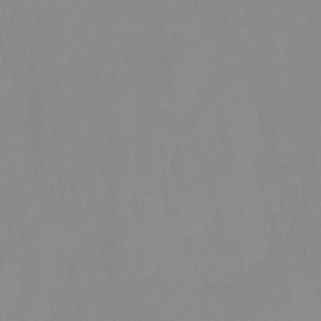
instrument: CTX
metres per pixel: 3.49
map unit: HNhu
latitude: -27.3698
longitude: 73.1053
